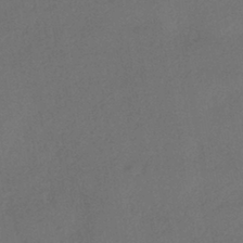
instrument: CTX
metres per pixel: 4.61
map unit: eHh
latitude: -42.7463
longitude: 120.5762
